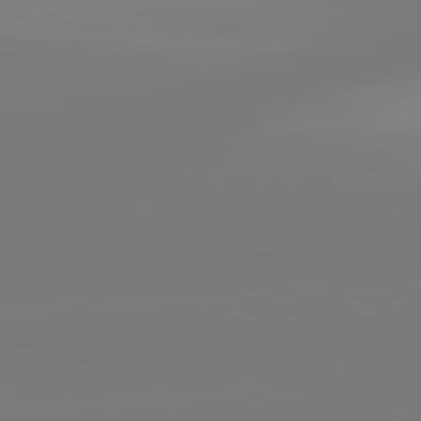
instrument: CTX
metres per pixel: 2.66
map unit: lApd
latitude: 81.5938
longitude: -149.2159
